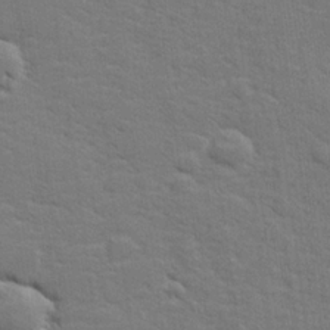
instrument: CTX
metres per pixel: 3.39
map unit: lHvf
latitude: 25.5749
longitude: 142.2550
